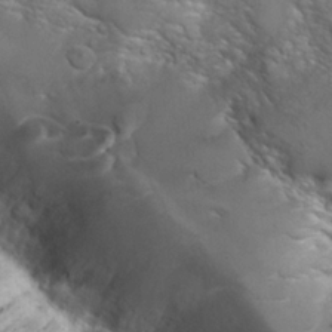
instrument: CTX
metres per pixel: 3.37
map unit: Hto
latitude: 22.5168
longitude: -45.2915
